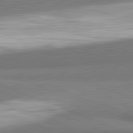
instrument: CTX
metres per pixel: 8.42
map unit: lApd
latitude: 82.3278
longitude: 161.0864
